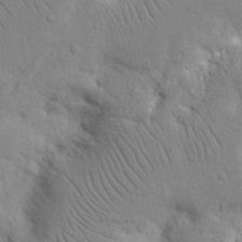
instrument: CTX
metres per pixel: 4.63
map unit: Nhu
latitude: 16.8569
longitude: -75.3293
